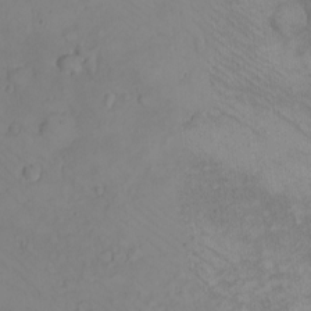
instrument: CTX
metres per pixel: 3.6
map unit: eHh
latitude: -8.3495
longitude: -69.4237
